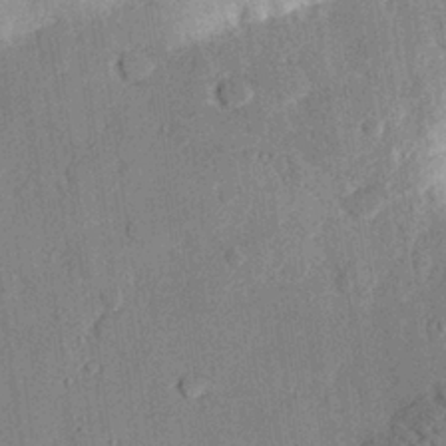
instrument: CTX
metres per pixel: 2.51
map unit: eHh
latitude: 27.8017
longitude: -82.0822
